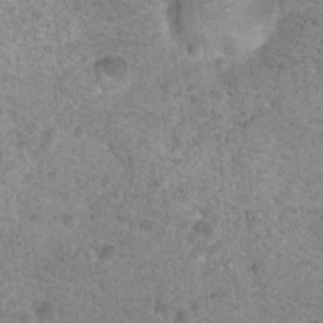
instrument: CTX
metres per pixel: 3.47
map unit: Nhu
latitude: 17.2915
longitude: -31.2537
